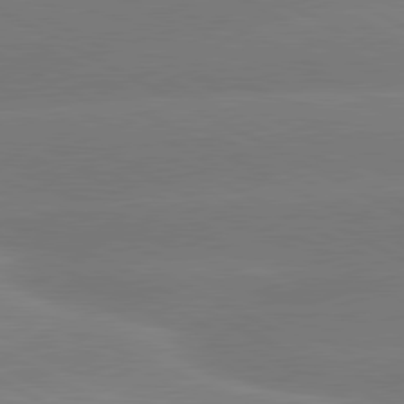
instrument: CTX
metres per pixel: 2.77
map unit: lApd
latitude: 80.7435
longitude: -147.5938
